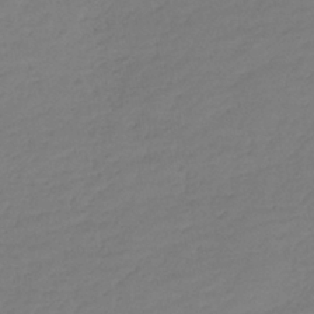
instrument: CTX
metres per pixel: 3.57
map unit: lHb
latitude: -39.5588
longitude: 68.0283
